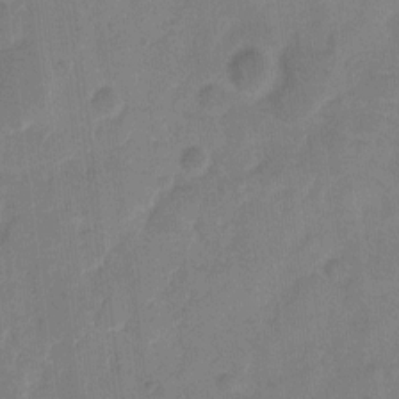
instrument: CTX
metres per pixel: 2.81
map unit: eHh
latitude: 9.0836
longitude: -65.6127
